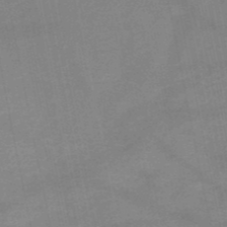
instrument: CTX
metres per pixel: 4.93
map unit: HNb
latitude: -50.4440
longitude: -42.7057
